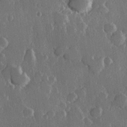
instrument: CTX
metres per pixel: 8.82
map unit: Hve
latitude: 22.9892
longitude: 148.0283
